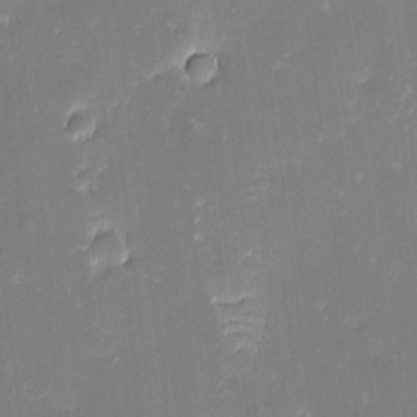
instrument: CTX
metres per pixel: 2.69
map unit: eHh
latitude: -2.7652
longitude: -86.3467
